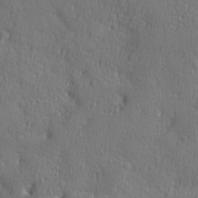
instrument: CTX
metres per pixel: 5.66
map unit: Ave
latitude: -8.9919
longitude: -119.1214
